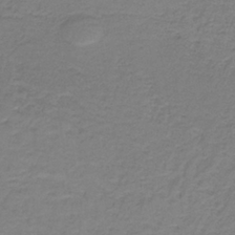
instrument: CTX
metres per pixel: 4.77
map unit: eAb
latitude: -36.3117
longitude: 53.2753
